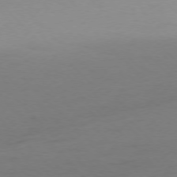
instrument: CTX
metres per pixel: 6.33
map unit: Ap
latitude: -77.1620
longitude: -71.0647
